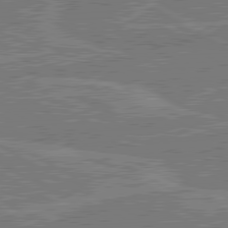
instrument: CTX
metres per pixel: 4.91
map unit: lApd
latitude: 80.4601
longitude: 119.1809
